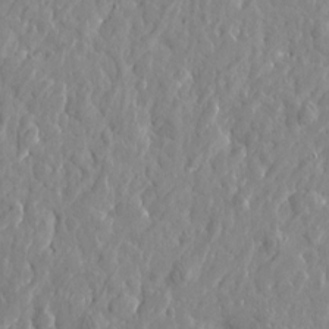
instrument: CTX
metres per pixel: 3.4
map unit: Htu
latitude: -2.5006
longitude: 179.6533
